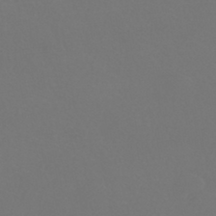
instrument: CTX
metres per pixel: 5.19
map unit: HNhu
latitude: -42.5384
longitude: 94.0661
